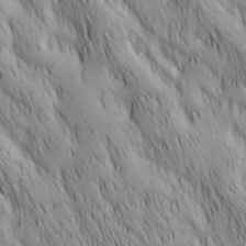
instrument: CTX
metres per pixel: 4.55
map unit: Hve
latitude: 32.5546
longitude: 149.3321
